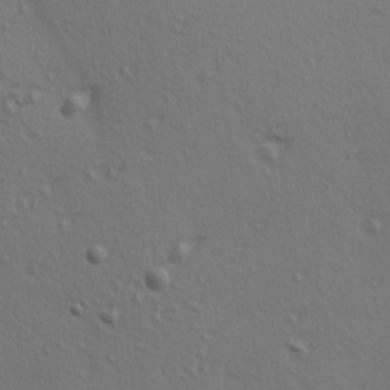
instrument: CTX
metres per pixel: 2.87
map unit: Ave
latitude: 14.7058
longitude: -105.6316
